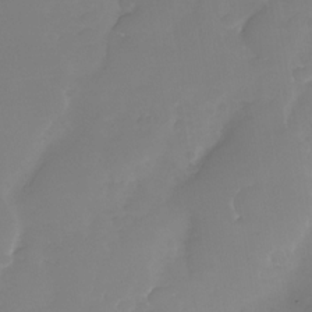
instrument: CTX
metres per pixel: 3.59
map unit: Nhu
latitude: -29.3132
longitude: -63.9339
